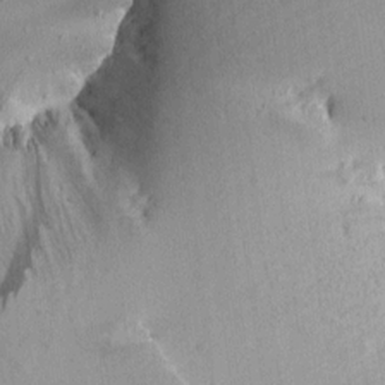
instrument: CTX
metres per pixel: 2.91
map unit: Aa
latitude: 12.8569
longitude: -143.5560
